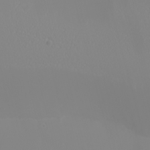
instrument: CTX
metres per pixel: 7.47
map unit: eHh
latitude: -5.0675
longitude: -85.4615
